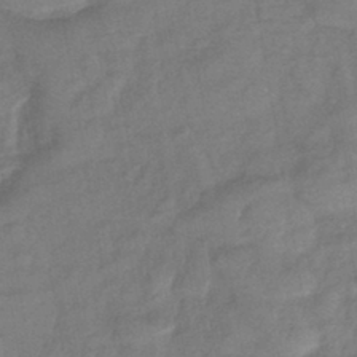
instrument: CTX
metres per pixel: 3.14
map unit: lHb
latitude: -41.7289
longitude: 80.7274
